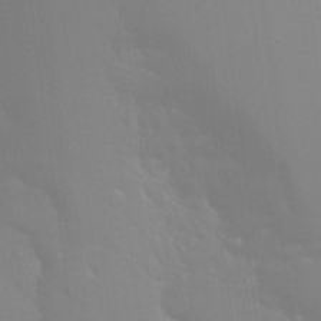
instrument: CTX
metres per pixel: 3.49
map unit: Hto
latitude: 20.1956
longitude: -33.4237
